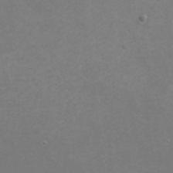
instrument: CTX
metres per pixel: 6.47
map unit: Nhu
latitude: -7.4832
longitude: -75.4238
